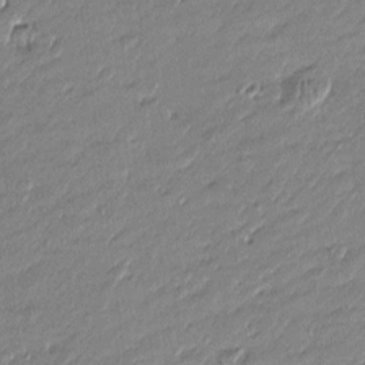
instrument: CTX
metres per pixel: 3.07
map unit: Htu
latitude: -5.9178
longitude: 176.8408
